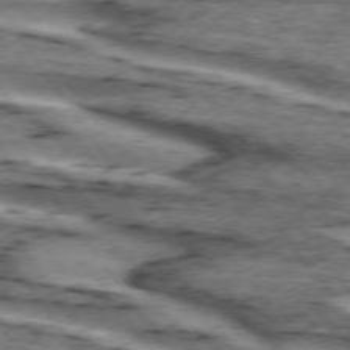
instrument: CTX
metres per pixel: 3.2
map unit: lApd
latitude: 74.2145
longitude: -75.5182
